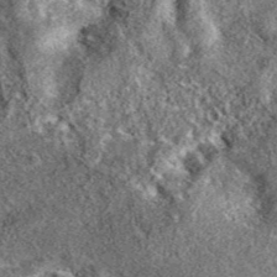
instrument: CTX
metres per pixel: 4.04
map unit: eAb
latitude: 37.1025
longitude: 110.5385
